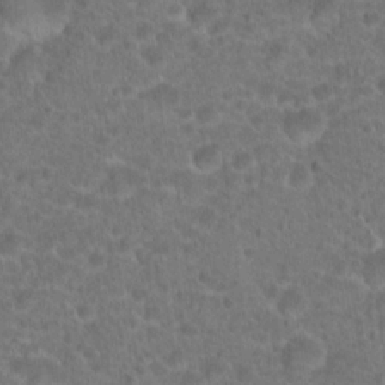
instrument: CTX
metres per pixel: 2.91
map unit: Hto
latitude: 18.7246
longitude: -40.5923
